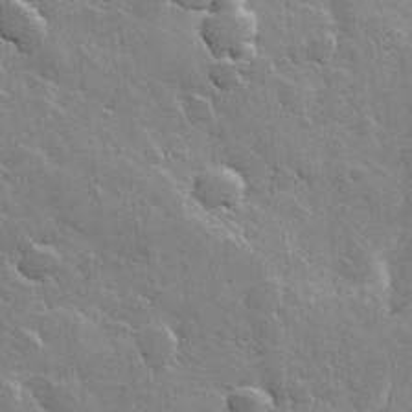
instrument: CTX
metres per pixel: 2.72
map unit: Hve
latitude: 23.4048
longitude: 149.0865
